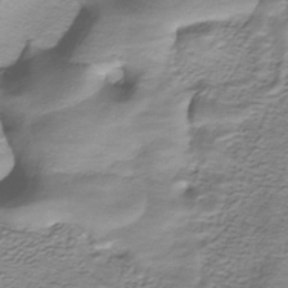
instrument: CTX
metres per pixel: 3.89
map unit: HNhu
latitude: -40.3684
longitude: 109.0675
